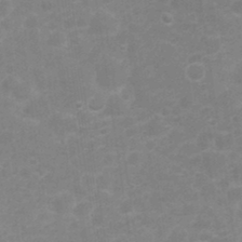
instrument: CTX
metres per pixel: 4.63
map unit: Nhu
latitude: 23.9717
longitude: -61.7449
